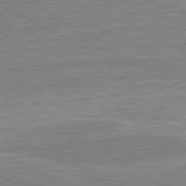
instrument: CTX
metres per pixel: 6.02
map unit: lApd
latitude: 80.8191
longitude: 143.1431
